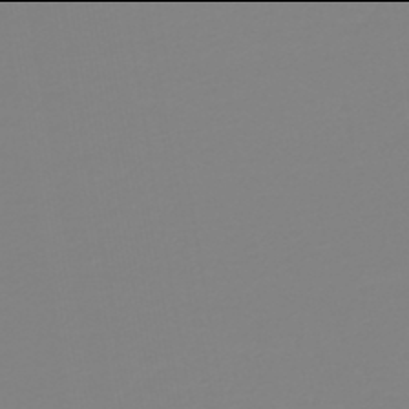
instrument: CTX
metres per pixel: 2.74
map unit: HNb
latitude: -46.0094
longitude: 54.8786
